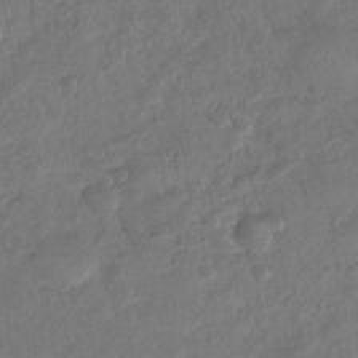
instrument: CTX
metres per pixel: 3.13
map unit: Nhu
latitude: -30.4440
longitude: -62.3845
